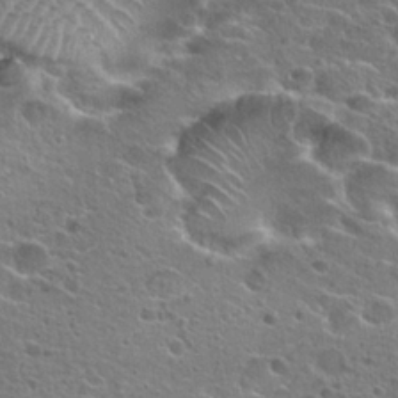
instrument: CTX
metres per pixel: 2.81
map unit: Hto
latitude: 25.7260
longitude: -44.3278
